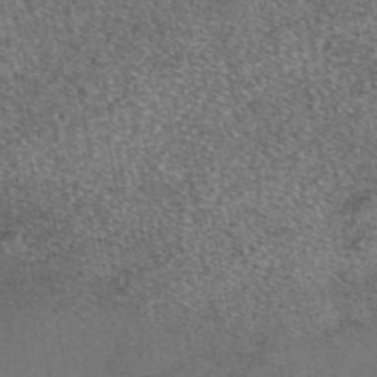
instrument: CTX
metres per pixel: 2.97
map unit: eAb
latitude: 46.5924
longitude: 106.9353
